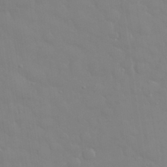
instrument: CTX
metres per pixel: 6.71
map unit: eHh
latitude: 32.9703
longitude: -60.4412
